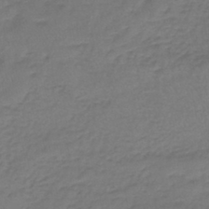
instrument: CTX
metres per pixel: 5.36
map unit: lHb
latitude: -42.4251
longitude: 58.6518
